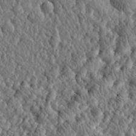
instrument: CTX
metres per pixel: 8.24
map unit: eHh
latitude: 27.9906
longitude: -76.4223
